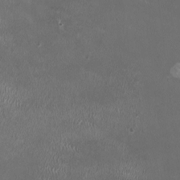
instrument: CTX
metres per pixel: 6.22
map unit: HNhu
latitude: 0.9702
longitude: -2.8191
